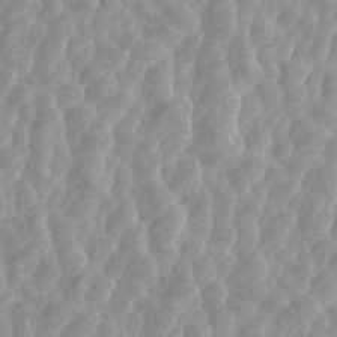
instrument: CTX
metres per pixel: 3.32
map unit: ANa
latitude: 45.5938
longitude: 28.5196
